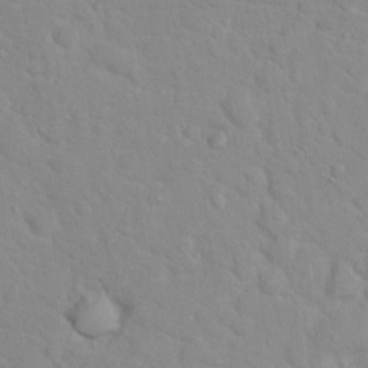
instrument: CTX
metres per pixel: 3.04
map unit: Hto
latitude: 17.0647
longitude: -36.1200
